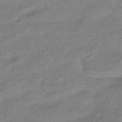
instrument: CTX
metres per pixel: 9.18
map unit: HNhu
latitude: -42.0661
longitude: 92.4629
